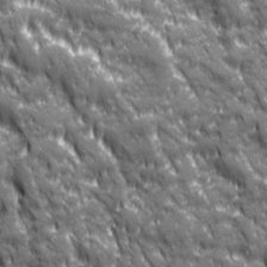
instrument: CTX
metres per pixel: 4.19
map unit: Ave
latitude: 19.8583
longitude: -134.2144
